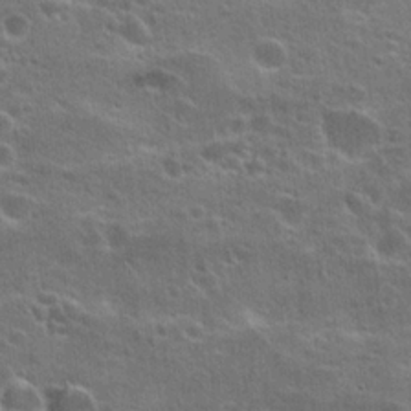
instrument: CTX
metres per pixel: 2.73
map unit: Hto
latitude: 23.6694
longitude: -47.0837
